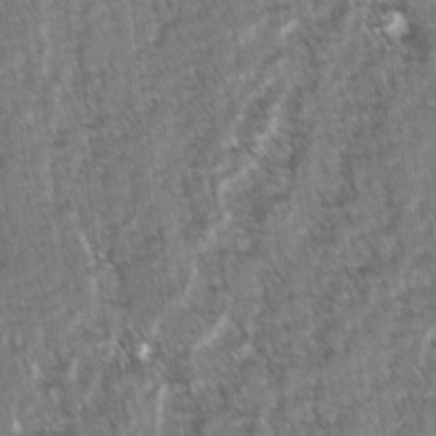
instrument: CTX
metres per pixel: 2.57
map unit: lAvf
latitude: -2.8974
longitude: -113.4993
